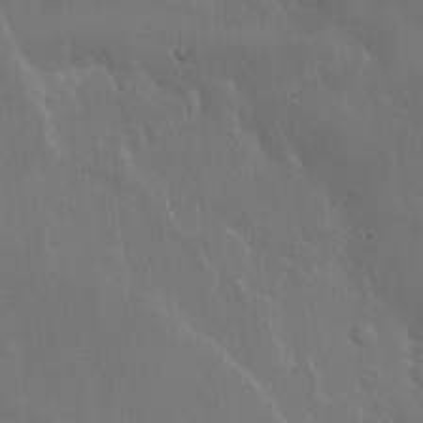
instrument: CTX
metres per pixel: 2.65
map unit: Hto
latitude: 18.6112
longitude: -60.0444
